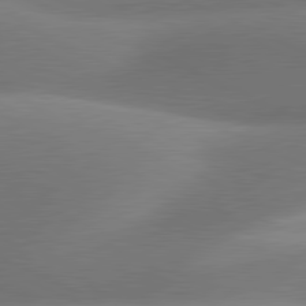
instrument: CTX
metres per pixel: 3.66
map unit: lApd
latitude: 81.0080
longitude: 130.4629
